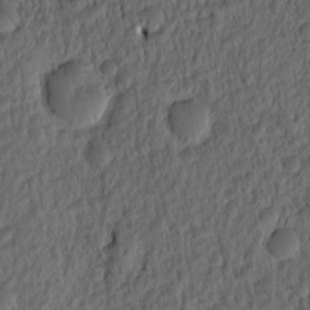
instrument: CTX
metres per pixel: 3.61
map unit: eHh
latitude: -0.9920
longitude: 15.8990
